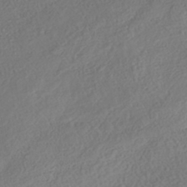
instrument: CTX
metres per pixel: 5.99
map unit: Nhe
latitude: -40.7841
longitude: -110.4412
